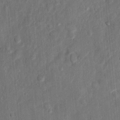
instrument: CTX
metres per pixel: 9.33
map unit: Nhu
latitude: 6.0255
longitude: -23.1781
